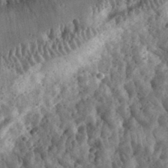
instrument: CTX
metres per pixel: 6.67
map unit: eHh
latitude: 34.4223
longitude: -79.1781
